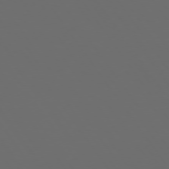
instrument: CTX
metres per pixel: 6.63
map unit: Hpe
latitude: 74.1578
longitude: -124.5545
